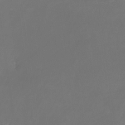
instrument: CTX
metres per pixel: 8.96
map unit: Nhe
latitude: -26.5195
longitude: -110.7058
